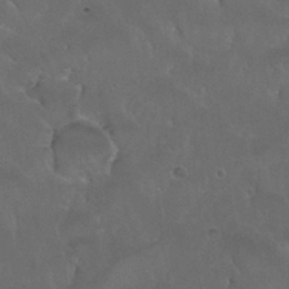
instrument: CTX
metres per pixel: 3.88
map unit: Nhu
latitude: 30.1200
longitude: -51.1403
